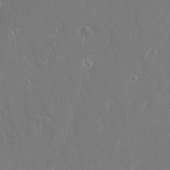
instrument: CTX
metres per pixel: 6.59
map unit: lAvf
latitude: 15.1970
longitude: -129.1025
